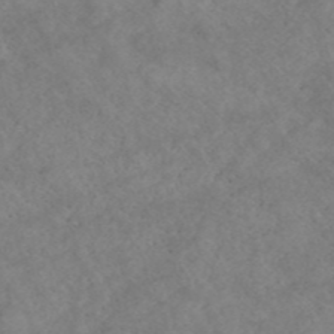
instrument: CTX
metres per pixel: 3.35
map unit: ANa
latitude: 42.4412
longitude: 27.2187
